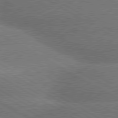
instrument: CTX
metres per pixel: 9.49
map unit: lApd
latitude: 79.9906
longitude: -153.5371
